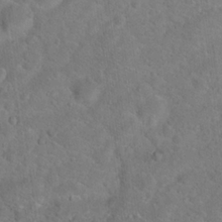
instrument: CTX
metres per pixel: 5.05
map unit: Hto
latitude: 18.8380
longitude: -38.2145
